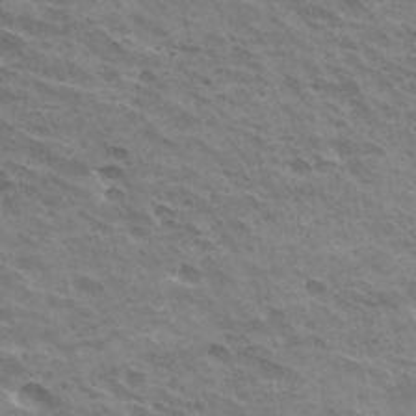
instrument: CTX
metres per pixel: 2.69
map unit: Hto
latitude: 32.9892
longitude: -42.8758
